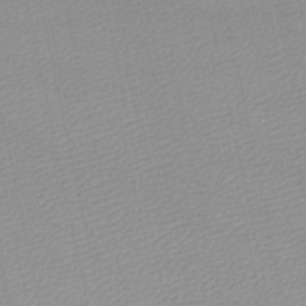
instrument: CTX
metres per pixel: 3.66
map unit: lHb
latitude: -46.1983
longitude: 70.2740
